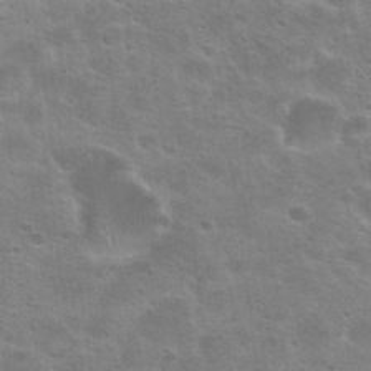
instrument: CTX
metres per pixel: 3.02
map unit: Hto
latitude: 24.4978
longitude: -50.7624
